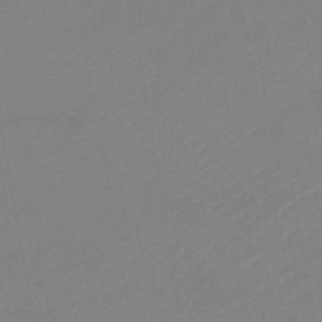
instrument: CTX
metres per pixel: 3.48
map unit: lHb
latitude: -46.3684
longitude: 67.5399
